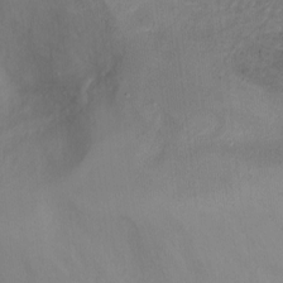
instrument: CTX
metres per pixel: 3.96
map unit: Ht
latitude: -2.5573
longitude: -33.2915
